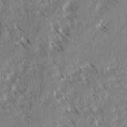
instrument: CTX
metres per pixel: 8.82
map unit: lAvf
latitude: 4.2711
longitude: -105.8962
